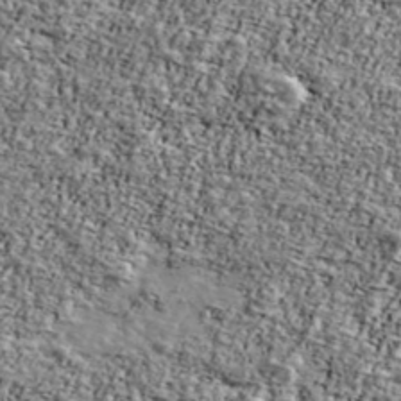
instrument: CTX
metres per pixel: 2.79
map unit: Ave
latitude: 42.2901
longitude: -110.5357
